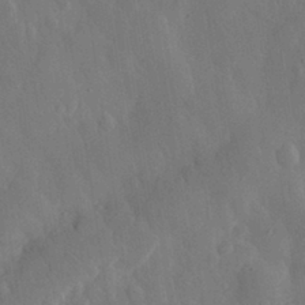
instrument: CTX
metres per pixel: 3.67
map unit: eHh
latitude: 30.7625
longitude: -78.4412
